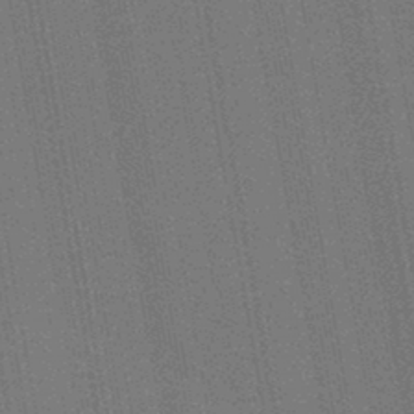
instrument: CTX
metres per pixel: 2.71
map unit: lHb
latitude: -45.2187
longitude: 74.4251
